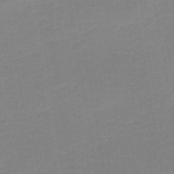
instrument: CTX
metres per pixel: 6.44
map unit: HNb
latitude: -50.2173
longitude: -48.6679
